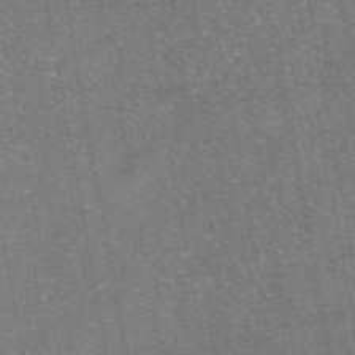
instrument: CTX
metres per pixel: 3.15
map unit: eAb
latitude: 46.8758
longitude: 120.8408
